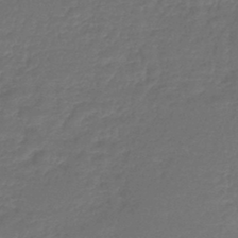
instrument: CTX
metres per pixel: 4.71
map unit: lHb
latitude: -43.8422
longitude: 60.3495
